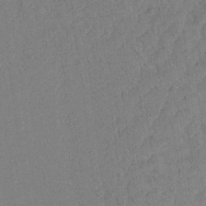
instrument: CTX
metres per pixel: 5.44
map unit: Aa
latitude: 20.7435
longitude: -140.8191
